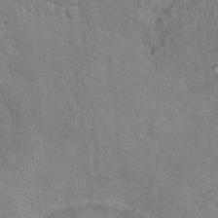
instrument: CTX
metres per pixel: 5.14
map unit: Hto
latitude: 16.4412
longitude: -38.1011
